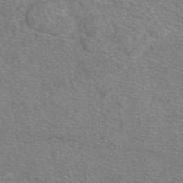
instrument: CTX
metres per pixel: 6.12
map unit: eAb
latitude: 49.6316
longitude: 115.0486
